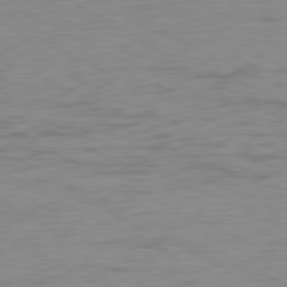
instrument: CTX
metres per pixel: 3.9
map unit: Ap
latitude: -81.0109
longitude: -61.0647
